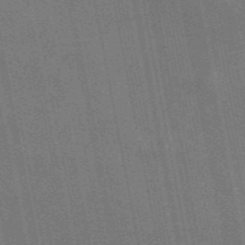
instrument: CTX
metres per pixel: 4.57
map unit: eAb
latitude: 46.5735
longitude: 121.7288
